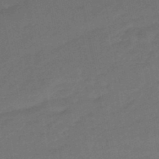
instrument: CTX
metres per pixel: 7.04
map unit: HNhu
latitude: -47.3131
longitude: 90.0850
